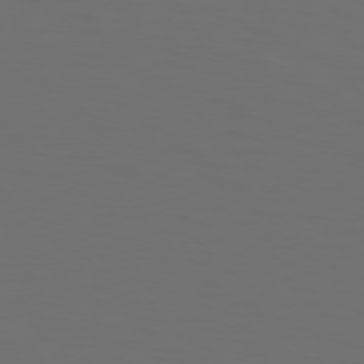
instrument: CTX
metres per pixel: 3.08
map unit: Hpe
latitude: 74.1389
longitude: -125.6316
